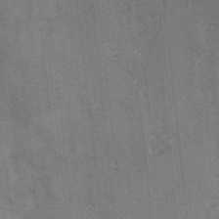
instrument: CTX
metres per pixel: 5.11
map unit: Ave
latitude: -7.0297
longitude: -120.1767
